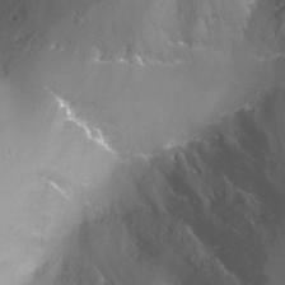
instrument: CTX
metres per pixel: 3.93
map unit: Nhu
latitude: -13.4077
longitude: -63.8962
